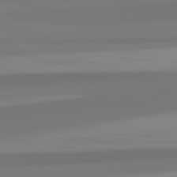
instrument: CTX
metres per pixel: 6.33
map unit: lApd
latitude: 82.7813
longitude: 173.7477
